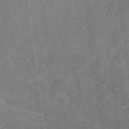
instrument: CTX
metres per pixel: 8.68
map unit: Ave
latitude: 18.5356
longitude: -135.6883
